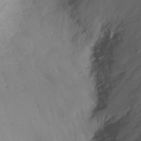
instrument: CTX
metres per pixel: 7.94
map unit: Nhu
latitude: -13.2565
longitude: -69.4804
